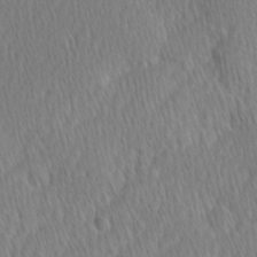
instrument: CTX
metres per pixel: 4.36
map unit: Ave
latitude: -0.8975
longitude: -114.2333
